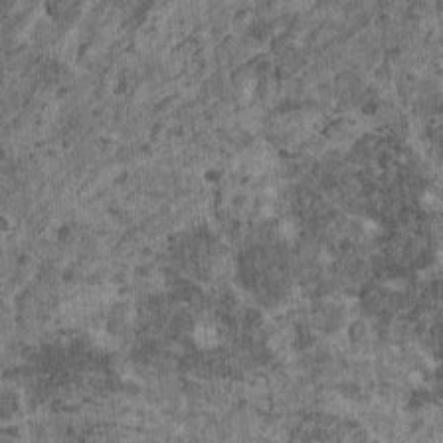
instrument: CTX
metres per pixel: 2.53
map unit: HNhu
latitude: 0.5923
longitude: 5.2187
